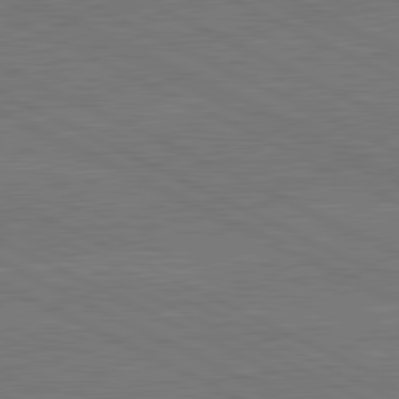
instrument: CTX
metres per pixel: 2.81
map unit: lApd
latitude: 81.0458
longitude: -127.9717
